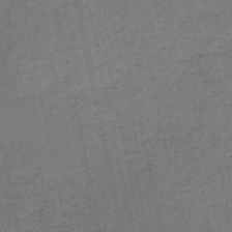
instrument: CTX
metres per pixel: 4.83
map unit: HNb
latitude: -53.7288
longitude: -39.9906
